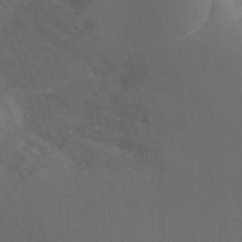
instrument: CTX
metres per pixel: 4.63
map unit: Ht
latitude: -6.9541
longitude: -31.5371
